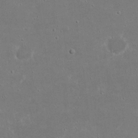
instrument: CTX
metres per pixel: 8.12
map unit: eHh
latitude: 18.3278
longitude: -72.3090
